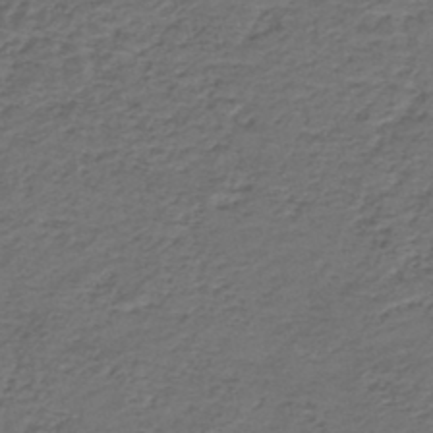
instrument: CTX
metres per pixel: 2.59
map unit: HNb
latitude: -43.5966
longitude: 50.7085
